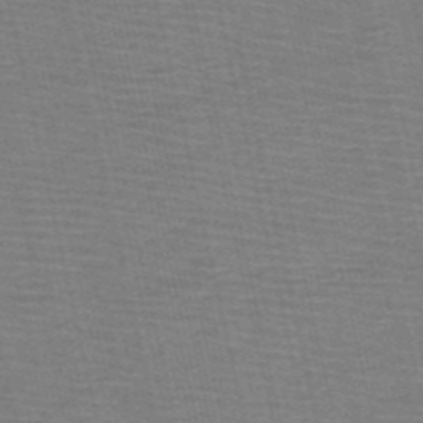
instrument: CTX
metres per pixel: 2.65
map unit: HNb
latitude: -53.5399
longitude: -45.8961
